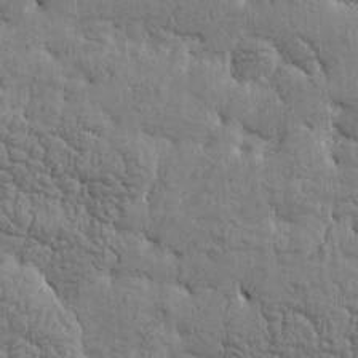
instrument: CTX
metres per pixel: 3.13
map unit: Htu
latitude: -4.6140
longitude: 176.8219
